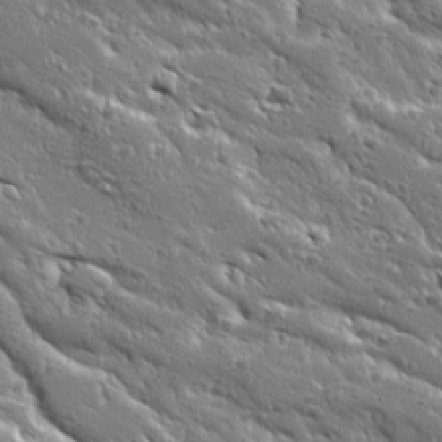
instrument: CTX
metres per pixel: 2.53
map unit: Ave
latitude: 19.7449
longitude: -136.8947
